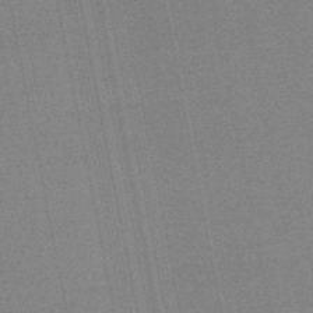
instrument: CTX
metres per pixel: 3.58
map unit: lHb
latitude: -49.0109
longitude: 68.4817
